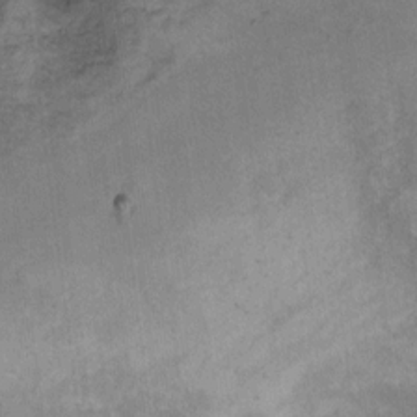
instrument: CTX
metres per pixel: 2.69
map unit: Ht
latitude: 8.1767
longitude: -38.3089
